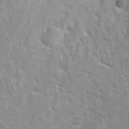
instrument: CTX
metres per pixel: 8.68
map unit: Hto
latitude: 24.5734
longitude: -49.0269
